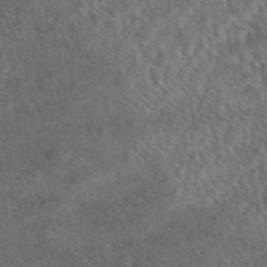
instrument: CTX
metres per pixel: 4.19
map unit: eAb
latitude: 43.9717
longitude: 108.9353
